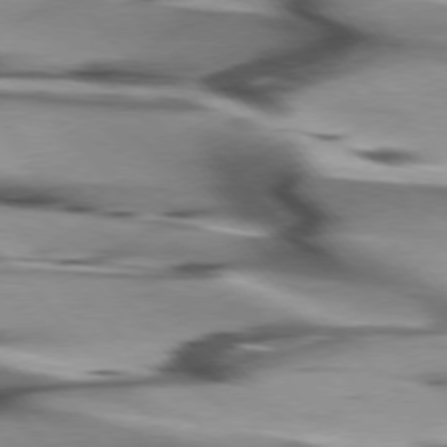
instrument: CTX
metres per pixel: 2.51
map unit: lApd
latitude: 75.9339
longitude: -64.5357
